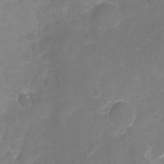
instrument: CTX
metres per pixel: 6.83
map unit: Nhu
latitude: -16.9731
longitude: -56.8757
